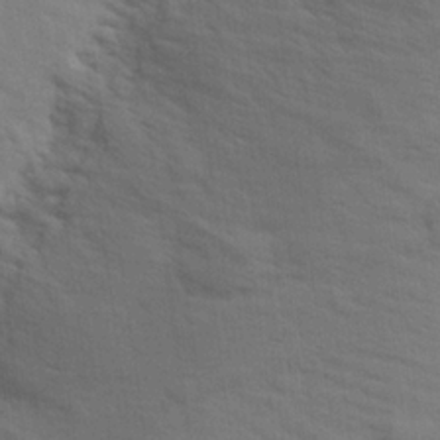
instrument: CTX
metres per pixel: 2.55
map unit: eHh
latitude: 24.5167
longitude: -79.4049
